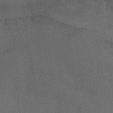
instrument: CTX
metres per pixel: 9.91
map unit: ANa
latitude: 39.1592
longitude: 29.5399
